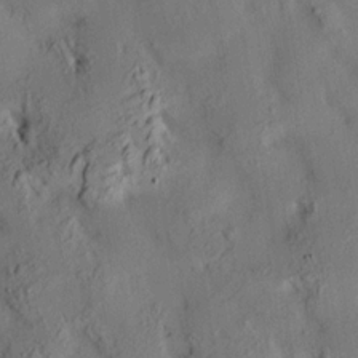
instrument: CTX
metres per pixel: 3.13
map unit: HNhu
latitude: 13.9717
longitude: 12.1984
